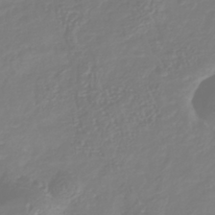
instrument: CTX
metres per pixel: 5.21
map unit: Nhu
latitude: -41.6155
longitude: -84.5168
